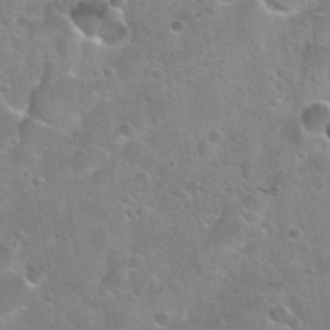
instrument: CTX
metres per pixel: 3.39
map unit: Nhu
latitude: 31.4994
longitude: -53.6694
